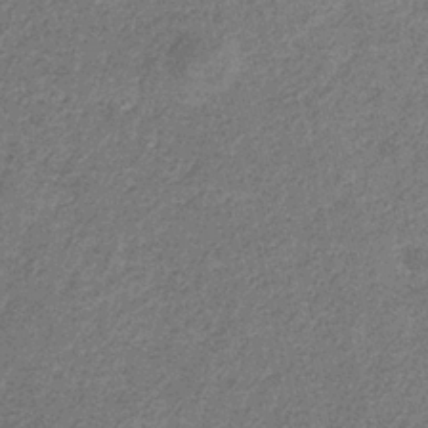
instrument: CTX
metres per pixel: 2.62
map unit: eHb
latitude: -31.9367
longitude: 71.1431
